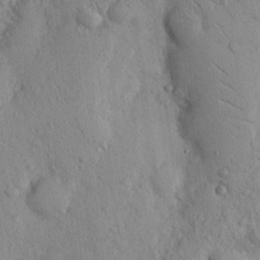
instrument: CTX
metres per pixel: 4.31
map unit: Nhu
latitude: 15.1404
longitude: -78.0444
